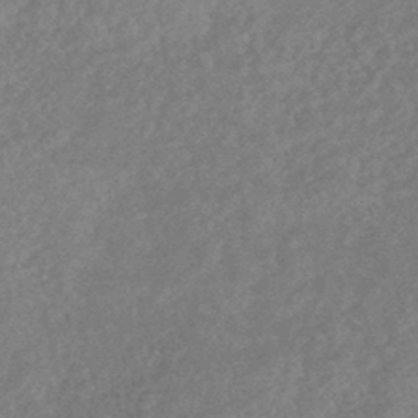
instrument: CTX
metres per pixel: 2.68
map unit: lHb
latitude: -40.6140
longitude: 74.7275
